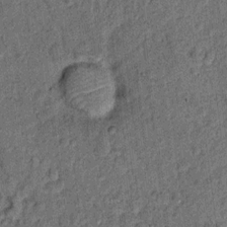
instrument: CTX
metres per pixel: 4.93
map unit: Ht
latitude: 9.1214
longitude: -38.6301
